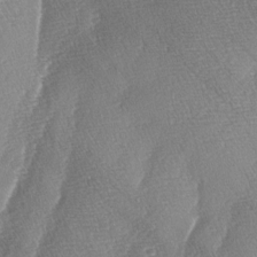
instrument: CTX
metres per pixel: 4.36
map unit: lAa
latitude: -4.4818
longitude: -129.6127
